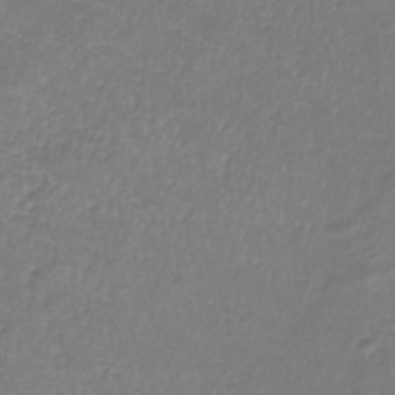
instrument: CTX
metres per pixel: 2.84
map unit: lHb
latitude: -36.0472
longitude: 72.2739
